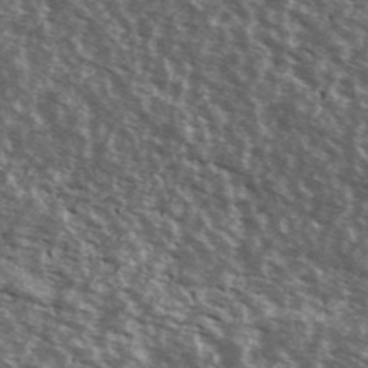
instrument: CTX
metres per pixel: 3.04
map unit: Ave
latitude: 39.8016
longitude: -108.7624
